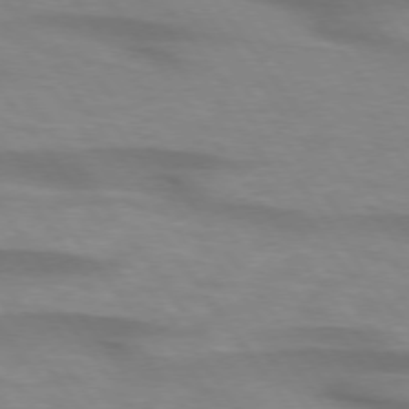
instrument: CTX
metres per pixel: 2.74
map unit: lApd
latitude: 74.3278
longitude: -59.7072
